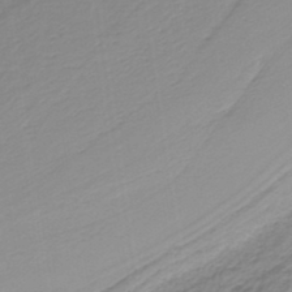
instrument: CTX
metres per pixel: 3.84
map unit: HNb
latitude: -36.9163
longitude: 55.5777
